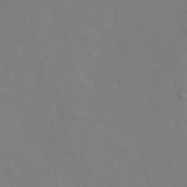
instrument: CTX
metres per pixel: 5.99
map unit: Hve
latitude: 33.4426
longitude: 150.6141
